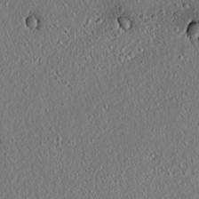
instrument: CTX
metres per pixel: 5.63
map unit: lAvf
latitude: 7.1781
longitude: 167.5399
